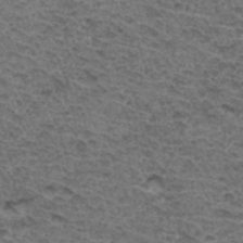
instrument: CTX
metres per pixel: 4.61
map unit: Hto
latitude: 33.0081
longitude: -47.9150
